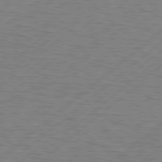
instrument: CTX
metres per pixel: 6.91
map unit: Hpe
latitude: 78.8191
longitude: -121.5560
